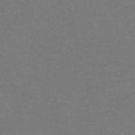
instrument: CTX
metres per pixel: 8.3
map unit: Nve
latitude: -58.7652
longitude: 60.5007
